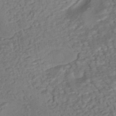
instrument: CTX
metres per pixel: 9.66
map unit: eHh
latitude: -43.4076
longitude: 120.4818
